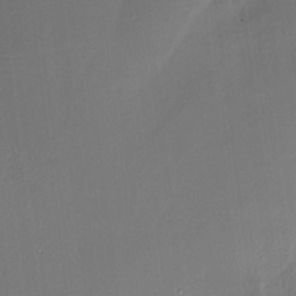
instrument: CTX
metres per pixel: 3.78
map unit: HNhu
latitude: 8.3090
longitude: -0.2522
